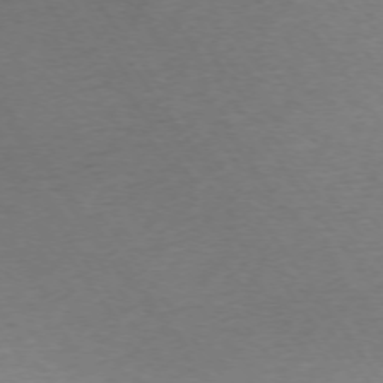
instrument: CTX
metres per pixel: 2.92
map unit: Ap
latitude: -74.3873
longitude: -67.9150
